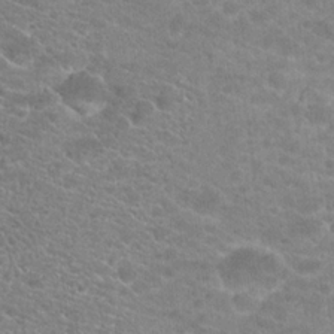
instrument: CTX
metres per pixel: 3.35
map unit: Hto
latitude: 20.2712
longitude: -38.3845
